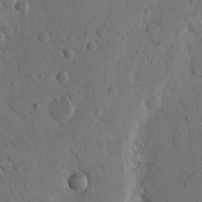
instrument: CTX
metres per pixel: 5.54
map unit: Nhu
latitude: 15.4427
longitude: -78.2523
